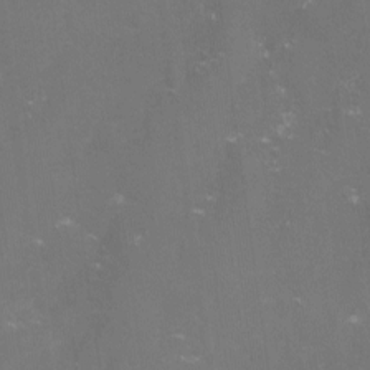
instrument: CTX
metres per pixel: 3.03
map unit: lHvf
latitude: -14.2362
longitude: -100.7246
